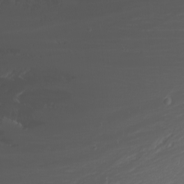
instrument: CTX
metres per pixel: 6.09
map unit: Nhu
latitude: -0.7653
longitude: -80.6679
